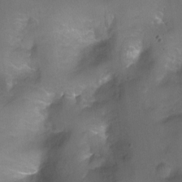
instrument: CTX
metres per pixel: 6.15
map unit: Ht
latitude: -11.3510
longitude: -45.3859
